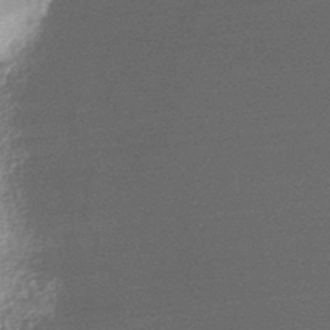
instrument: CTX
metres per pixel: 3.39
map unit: HNhu
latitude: -43.6910
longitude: 93.5966
